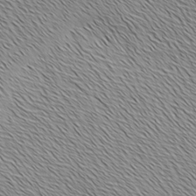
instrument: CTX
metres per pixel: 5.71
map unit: Ave
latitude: 1.9339
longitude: -114.6490
